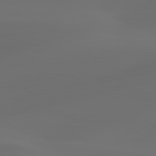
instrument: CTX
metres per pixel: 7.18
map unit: lApd
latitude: 80.5735
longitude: -85.4615
